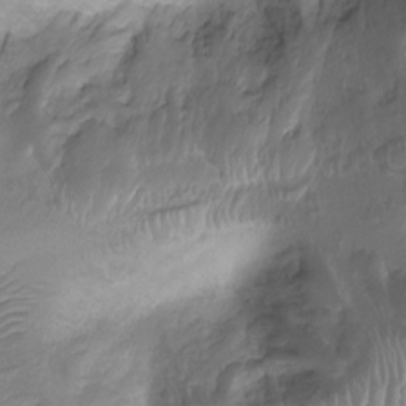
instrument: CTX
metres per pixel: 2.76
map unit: Ht
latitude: -7.6722
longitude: -19.6127
